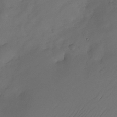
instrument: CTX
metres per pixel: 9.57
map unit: Nhu
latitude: -22.2551
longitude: -71.8016
